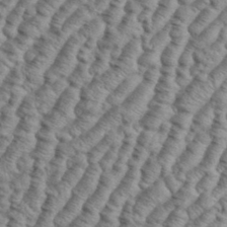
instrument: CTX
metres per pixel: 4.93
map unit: eHh
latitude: 37.3293
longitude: -136.9892
